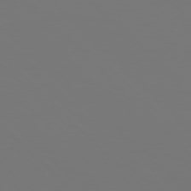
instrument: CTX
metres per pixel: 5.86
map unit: Hpe
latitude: 76.8191
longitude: -162.6113
